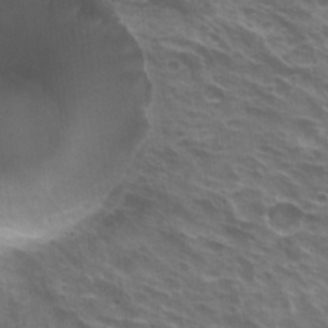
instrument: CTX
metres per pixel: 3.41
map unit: Hto
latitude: 22.0255
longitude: -31.9151
